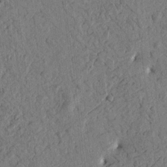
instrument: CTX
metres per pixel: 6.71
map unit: Htu
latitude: -1.4077
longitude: -176.1955
